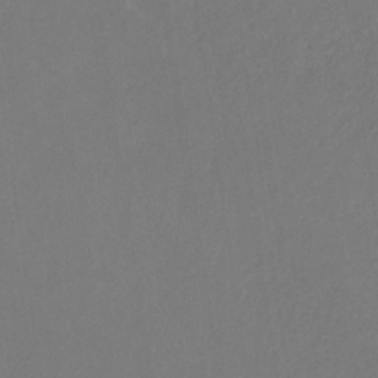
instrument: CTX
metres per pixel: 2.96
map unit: eHb
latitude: -30.4251
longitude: 67.8989
